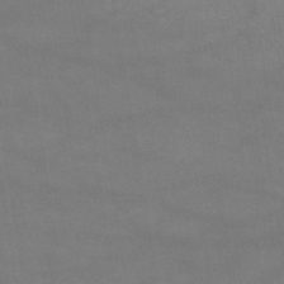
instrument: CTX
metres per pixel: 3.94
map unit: HNb
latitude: -45.3132
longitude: -37.0648
